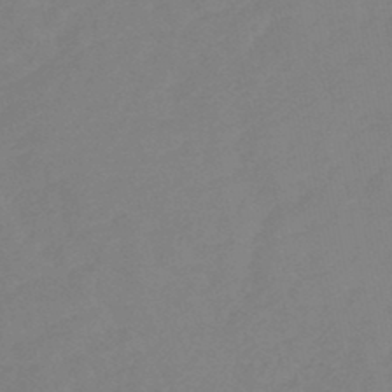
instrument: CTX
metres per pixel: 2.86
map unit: HNb
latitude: -46.7085
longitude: 56.8786
